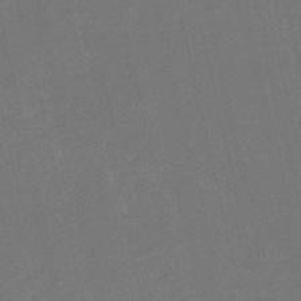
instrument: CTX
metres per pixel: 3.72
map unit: HNb
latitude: -51.9178
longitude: -48.8002
